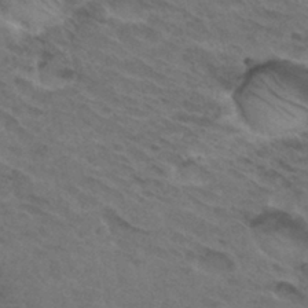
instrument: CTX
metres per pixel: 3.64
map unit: Hto
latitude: 32.1956
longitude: -45.6883
